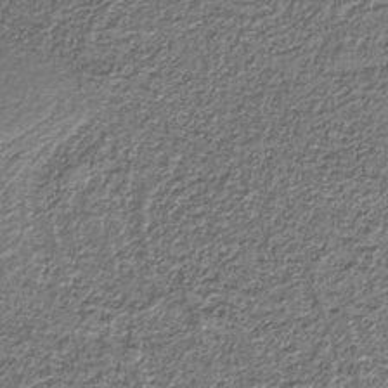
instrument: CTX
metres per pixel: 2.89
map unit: eAb
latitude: -39.7856
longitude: 51.3699
